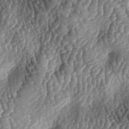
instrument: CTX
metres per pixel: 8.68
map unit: lAa
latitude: -5.3698
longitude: -127.7072
